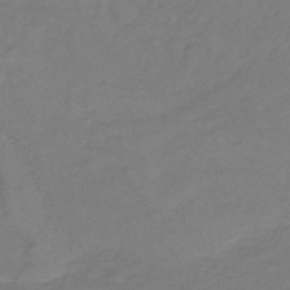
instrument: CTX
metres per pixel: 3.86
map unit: lHb
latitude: -34.2739
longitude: 66.4062
